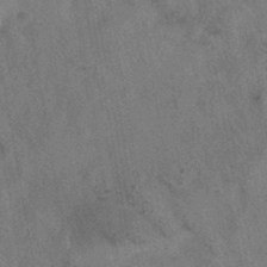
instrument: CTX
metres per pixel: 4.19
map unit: HNhu
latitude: -39.7667
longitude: 102.4440
